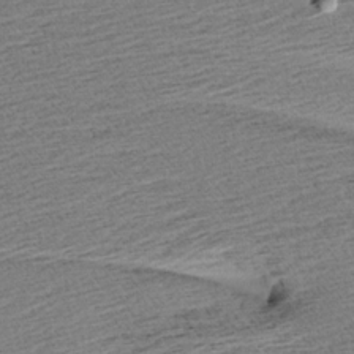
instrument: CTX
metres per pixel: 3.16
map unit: Aa
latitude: 6.6113
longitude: -137.1403
